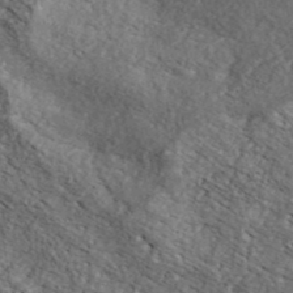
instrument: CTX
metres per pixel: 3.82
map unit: ANa
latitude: 41.7449
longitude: 52.2550
